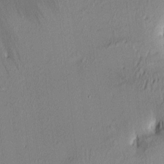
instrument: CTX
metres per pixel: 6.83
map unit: lAa
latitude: 2.9136
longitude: -115.6315
